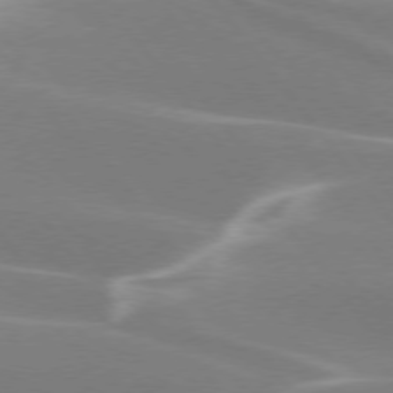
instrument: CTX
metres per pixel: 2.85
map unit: lApd
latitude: 75.6316
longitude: -62.4601
